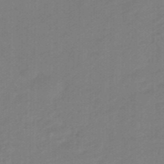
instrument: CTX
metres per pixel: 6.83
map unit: eHb
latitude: -46.5007
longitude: 89.3132
